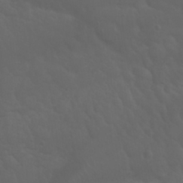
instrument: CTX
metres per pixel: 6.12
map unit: Nhu
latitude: 23.1025
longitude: -65.4048
